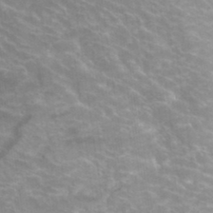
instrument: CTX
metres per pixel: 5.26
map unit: Hto
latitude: 33.4426
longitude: -44.2711
